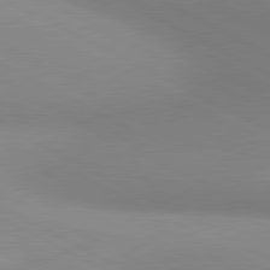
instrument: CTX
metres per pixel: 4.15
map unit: lApd
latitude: 80.9325
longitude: 134.9920
